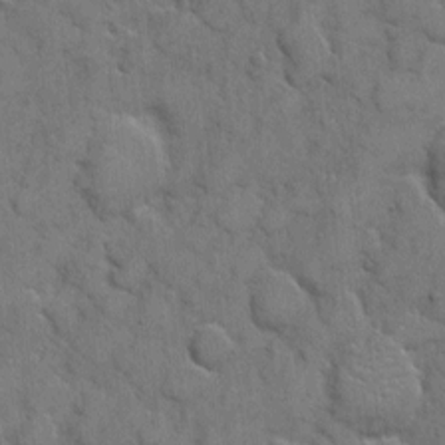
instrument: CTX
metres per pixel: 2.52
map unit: eHh
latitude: 6.0444
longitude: -65.2348
